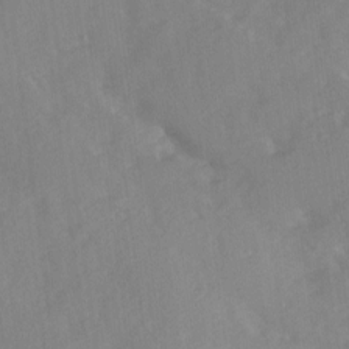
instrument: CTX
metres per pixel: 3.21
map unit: Ave
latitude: 10.5924
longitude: -102.5357
